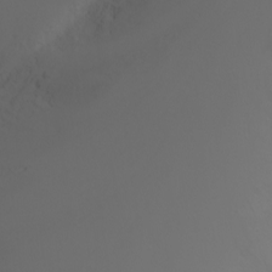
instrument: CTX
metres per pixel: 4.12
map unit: Nhu
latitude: -4.8408
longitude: -73.0459
